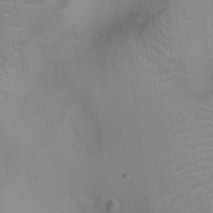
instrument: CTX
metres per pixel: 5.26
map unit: Ht
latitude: -2.9541
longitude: -17.1970
